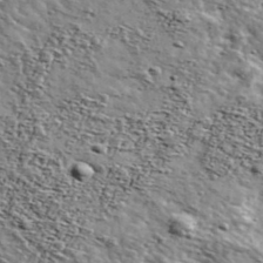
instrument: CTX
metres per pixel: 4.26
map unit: Ave
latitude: 41.6315
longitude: -108.9324
